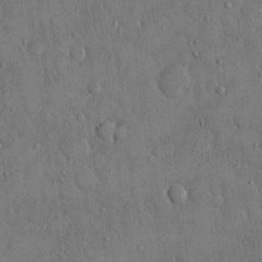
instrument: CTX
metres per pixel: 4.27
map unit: eHh
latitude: 14.8758
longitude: -68.3090
